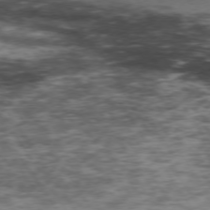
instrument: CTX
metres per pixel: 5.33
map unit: Hpe
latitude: 74.1011
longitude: -142.0633
